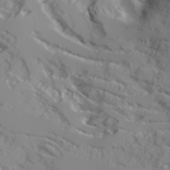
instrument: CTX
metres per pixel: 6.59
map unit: Ave
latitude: 16.7624
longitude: -129.1970
